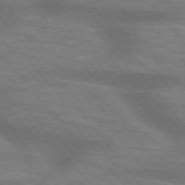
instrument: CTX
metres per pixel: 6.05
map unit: lApd
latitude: 75.2159
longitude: -58.2334
